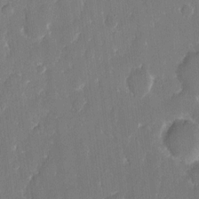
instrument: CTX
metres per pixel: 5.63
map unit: eHh
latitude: 13.0648
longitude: -70.6112
